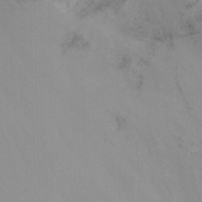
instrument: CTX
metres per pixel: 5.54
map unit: Nhu
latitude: -14.4440
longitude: -58.2712
